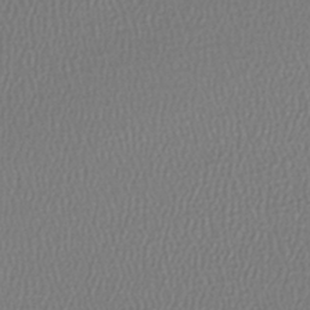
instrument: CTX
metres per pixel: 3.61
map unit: lHb
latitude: -41.4265
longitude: 70.0472
